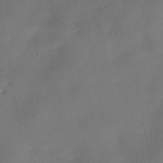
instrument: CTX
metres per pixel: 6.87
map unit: HNhu
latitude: -40.1795
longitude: 108.0850
